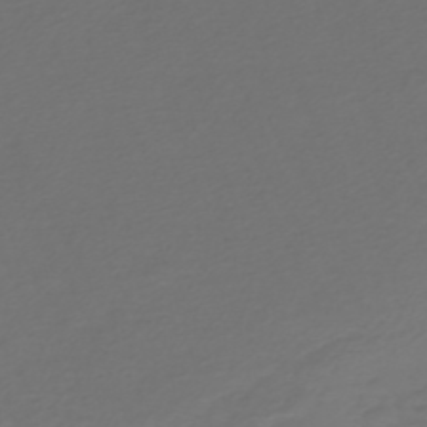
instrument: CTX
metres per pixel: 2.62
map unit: HNb
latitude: -47.8800
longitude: 55.0676
